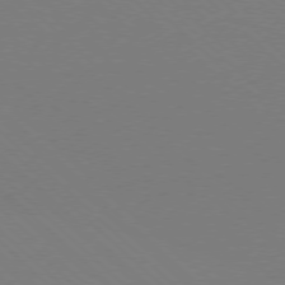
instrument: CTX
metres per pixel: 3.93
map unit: Ap
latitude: -78.1794
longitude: -91.8772
